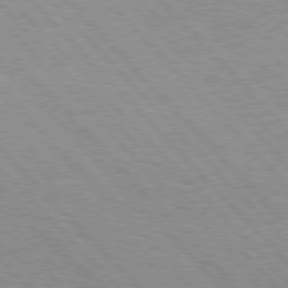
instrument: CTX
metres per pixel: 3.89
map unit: Hpe
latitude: 76.1200
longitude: -127.0459
